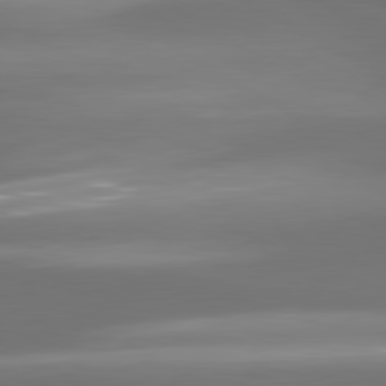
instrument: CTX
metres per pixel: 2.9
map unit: lApd
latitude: 80.3467
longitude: -138.8380
